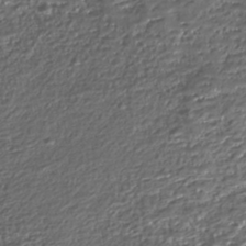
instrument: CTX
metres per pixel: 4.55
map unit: Nhe
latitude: -45.8045
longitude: 152.1794
